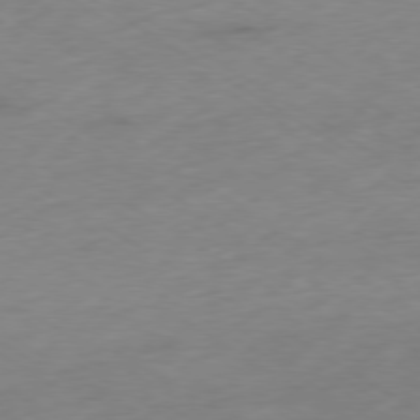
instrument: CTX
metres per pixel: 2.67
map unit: Ap
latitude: -78.6329
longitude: -57.7827
